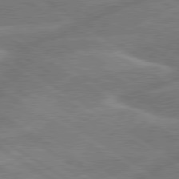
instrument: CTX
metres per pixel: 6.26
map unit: lApd
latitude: 79.6694
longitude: -131.2915
